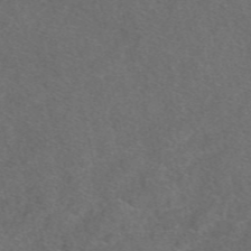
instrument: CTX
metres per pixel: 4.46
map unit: eAb
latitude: 48.3467
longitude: 107.6344
